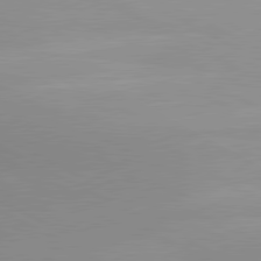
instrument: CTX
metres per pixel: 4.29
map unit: lApd
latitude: 80.8569
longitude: 134.9542
